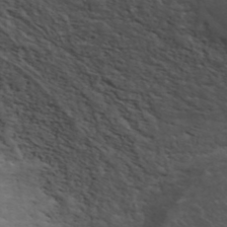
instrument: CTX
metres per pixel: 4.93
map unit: ANa
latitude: 43.3671
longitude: 24.1417
